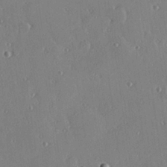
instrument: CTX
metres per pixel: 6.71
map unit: Hve
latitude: 26.2523
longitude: -93.2915
